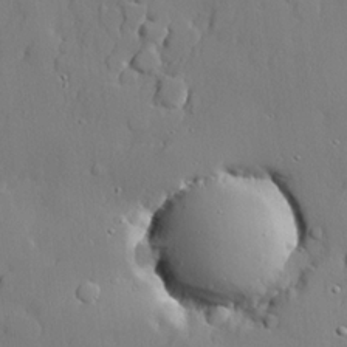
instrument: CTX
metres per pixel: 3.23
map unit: lHvf
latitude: 21.3293
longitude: 145.1242
